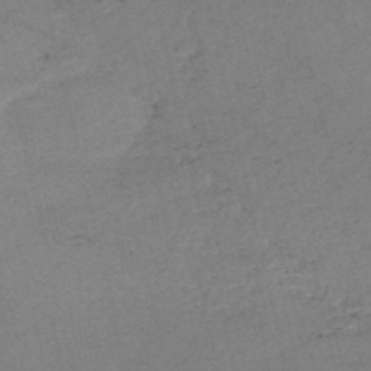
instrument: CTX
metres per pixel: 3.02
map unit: eHh
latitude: -54.1984
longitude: -89.5560
